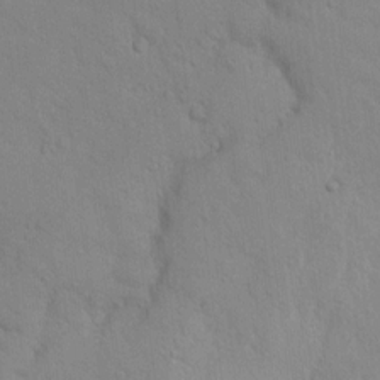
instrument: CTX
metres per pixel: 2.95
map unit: lAvf
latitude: 9.2537
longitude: 168.3117
